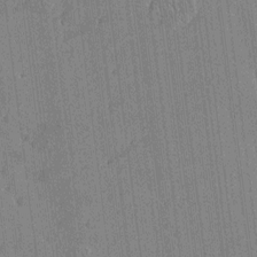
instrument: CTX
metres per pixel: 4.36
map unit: Htu
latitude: -7.6155
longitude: 176.4440
